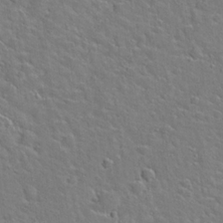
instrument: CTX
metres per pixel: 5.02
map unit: Hto
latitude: 20.9514
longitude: -49.7261
